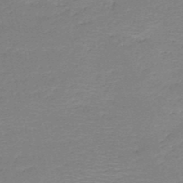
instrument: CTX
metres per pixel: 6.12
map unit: HNb
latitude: -49.8234
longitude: -42.1011
